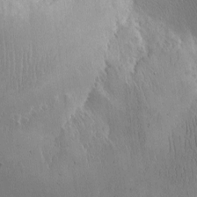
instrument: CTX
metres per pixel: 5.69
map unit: Nhe
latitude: -1.9745
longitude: -59.3104
